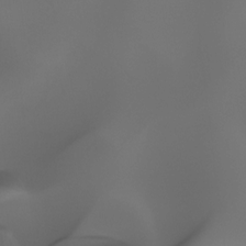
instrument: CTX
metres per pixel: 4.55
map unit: Ht
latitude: -7.4454
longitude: -29.9906
